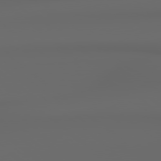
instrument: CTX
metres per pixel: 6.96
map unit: Hpe
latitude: 78.6869
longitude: -135.6505
